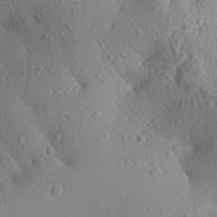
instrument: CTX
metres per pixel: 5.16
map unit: Aa
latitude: 25.0836
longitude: -144.3089
